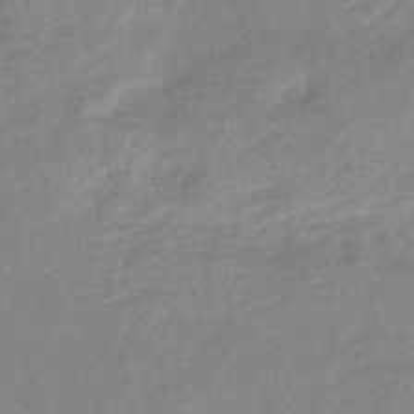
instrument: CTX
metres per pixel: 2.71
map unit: eHb
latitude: -40.5385
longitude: 79.7288
